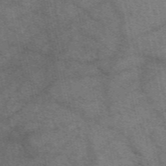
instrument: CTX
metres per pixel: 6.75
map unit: eAb
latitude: 51.0836
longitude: 107.7856
